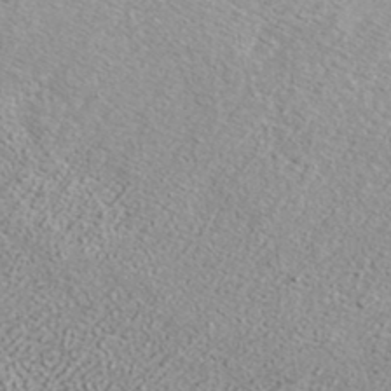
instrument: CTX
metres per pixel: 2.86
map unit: ANa
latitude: 37.6127
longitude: 19.7100
